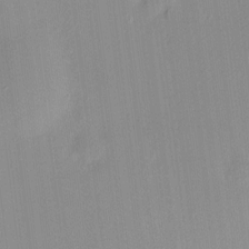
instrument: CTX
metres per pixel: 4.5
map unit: HNhu
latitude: 7.2537
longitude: 7.5399
